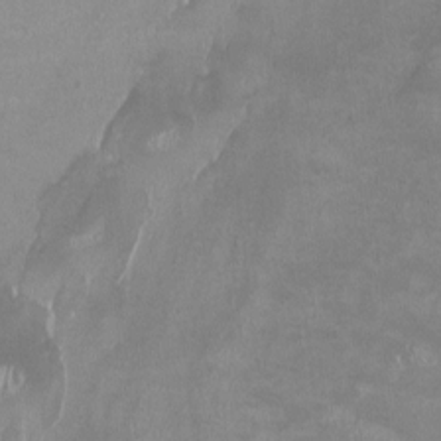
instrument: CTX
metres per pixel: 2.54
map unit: HNhu
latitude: -0.0472
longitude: -4.3089
